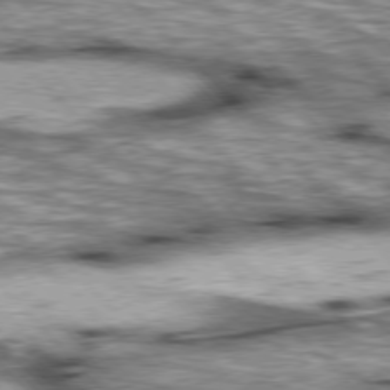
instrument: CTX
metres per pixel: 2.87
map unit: lApd
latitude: 76.8191
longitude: -50.4412
